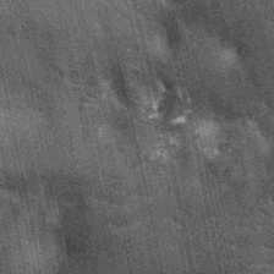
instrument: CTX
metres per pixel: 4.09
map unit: Nhu
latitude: -12.7085
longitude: -22.3467
